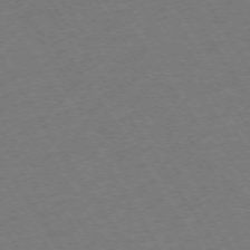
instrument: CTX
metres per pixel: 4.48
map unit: Ap
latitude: -73.1809
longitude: -71.3104
